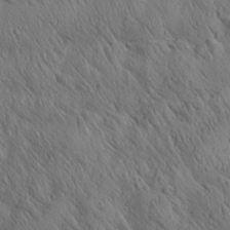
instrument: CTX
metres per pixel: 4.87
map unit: Aa
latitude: 26.1956
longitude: -141.2914
